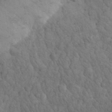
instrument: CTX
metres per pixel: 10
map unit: eHh
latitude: 32.4979
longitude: -67.4048
